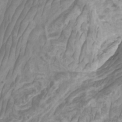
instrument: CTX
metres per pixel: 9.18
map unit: Htu
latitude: -5.4643
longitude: -76.1955
